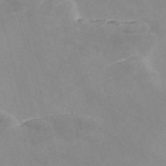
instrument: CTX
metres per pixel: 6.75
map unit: Nve
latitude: -57.5588
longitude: 58.6329
